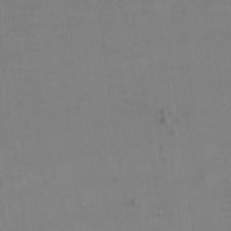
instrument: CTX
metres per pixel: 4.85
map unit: eHh
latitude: 17.3860
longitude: -67.2914
